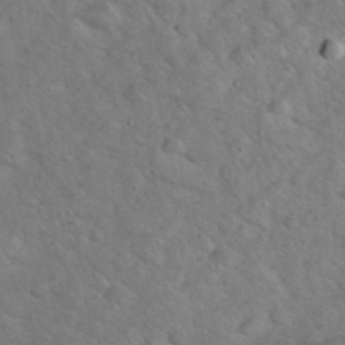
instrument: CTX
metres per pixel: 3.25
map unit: eHh
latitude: 37.8206
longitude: -65.3860
